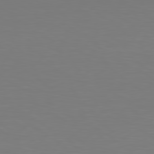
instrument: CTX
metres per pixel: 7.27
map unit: Hpe
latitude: 78.6491
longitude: -139.2537
